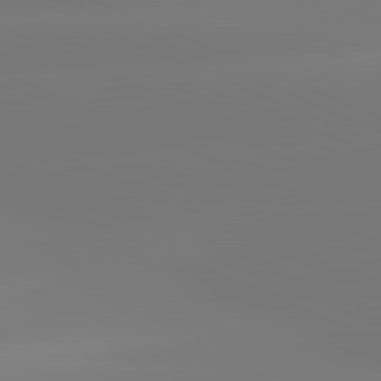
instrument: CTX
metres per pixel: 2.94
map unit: lApd
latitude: 81.6505
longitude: -149.4049
